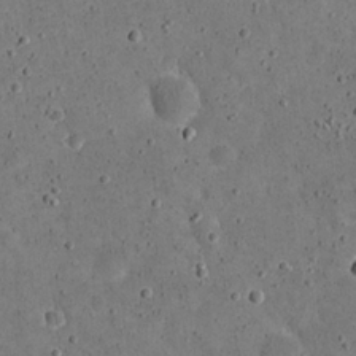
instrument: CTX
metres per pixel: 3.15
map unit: eHh
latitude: 21.4238
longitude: -65.3860
